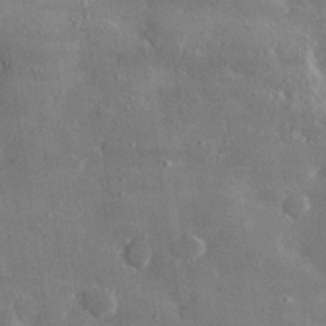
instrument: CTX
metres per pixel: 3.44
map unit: lHvf
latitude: 31.1215
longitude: -89.0648
